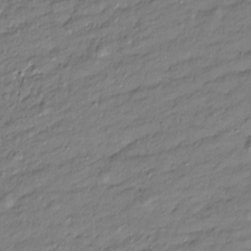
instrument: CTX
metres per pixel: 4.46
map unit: Htu
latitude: -8.2172
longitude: 177.1620
